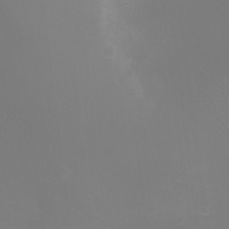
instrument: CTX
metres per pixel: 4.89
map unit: Ht
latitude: -6.2172
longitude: -28.8380
